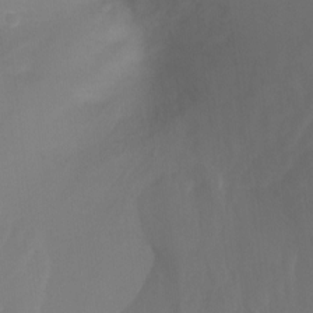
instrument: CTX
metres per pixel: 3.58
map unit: Ht
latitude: -3.5021
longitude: -27.8961
